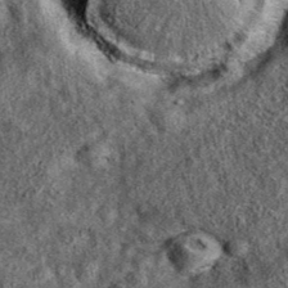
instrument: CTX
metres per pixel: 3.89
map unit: eAb
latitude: 38.2711
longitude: 106.9730
